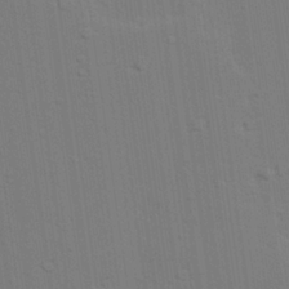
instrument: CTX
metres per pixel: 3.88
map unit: lAvf
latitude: 27.1214
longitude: -108.7624
